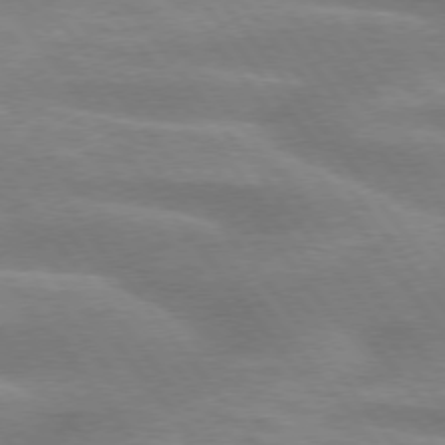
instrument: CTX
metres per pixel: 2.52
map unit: lApd
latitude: 74.8191
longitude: -58.4034
